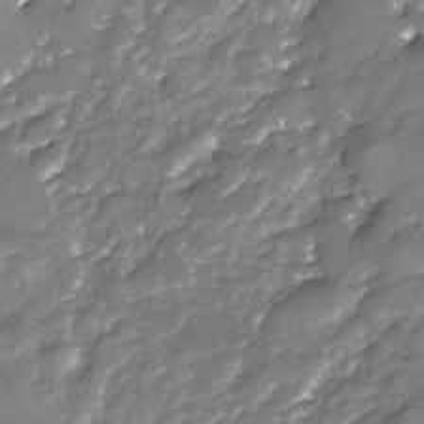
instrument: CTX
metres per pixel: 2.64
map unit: Nhu
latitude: -23.0865
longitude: -57.0269
